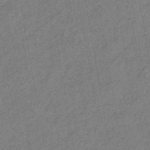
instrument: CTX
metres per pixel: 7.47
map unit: eHb
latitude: -42.1794
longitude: 82.5574
